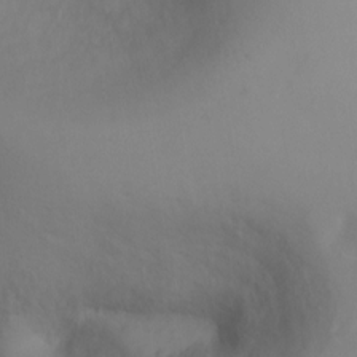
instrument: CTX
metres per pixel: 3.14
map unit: Ht
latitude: -1.8990
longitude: -33.5938
